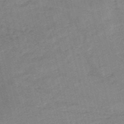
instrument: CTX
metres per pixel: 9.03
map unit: HNb
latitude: -54.1984
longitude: -46.5168
